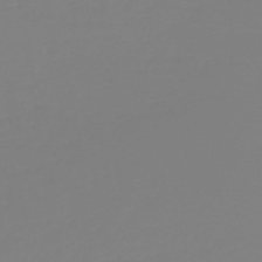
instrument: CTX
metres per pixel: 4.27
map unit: lHb
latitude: -45.0675
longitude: 79.2565
